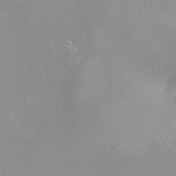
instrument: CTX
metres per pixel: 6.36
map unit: Nhu
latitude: -8.3117
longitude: -90.9703
